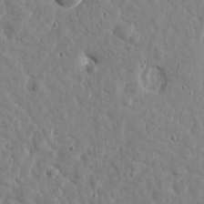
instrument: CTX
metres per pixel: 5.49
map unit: Htu
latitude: 1.9906
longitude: -179.0459
